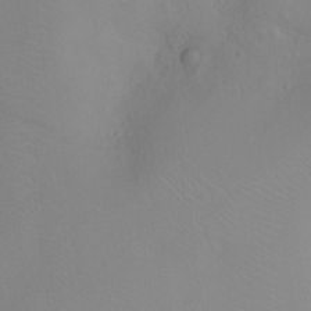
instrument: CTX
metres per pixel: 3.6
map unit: Ht
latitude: -9.2187
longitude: -23.6883
